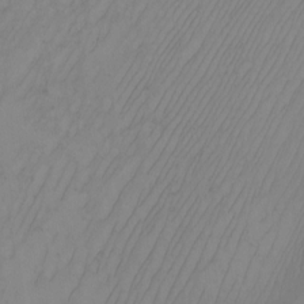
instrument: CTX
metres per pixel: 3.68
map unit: Nhu
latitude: -7.8233
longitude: -90.7435
